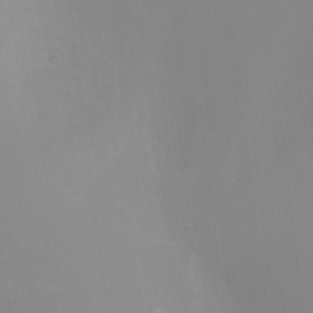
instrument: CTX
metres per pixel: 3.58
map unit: Ht
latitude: -6.2739
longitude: -29.7260
